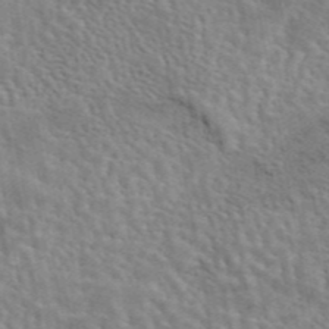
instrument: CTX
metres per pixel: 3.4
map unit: eAb
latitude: 44.3278
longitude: 113.3510
